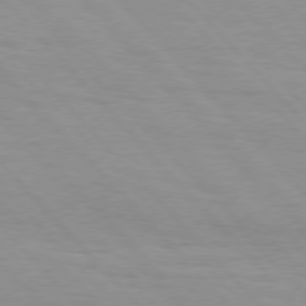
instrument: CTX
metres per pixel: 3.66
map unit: Hpe
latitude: 76.4601
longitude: -154.3656
